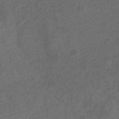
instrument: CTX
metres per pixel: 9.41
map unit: eHb
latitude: -32.0850
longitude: 72.6329
